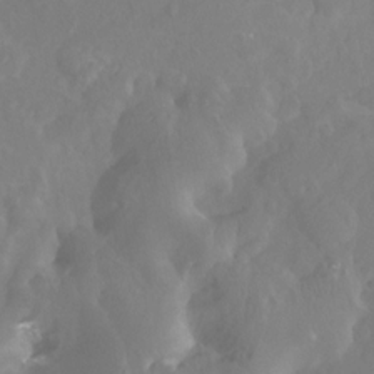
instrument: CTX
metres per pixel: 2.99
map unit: Nhu
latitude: -12.9920
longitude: -63.9150
